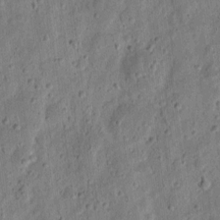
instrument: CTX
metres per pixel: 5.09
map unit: eHh
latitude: 11.2159
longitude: -73.5749
